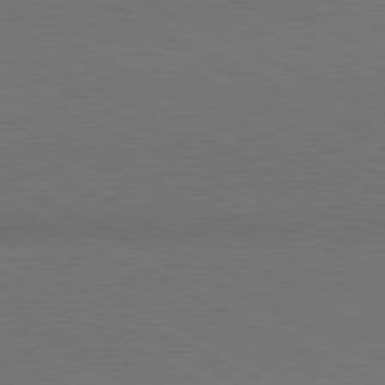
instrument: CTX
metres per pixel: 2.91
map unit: lApd
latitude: 80.9514
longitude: 138.1039
